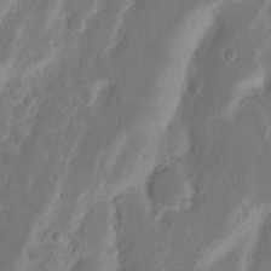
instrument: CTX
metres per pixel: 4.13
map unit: Nhu
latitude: 15.7072
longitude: -74.1767
